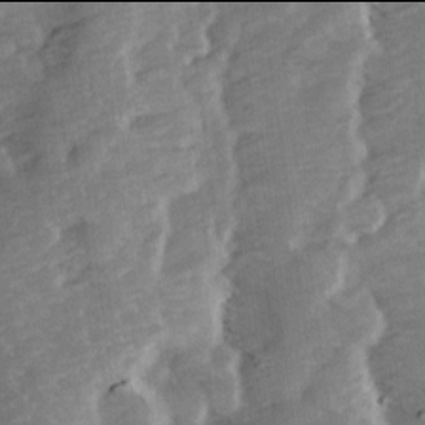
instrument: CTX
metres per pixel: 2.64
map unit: Ave
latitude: 13.9906
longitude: -103.3859
